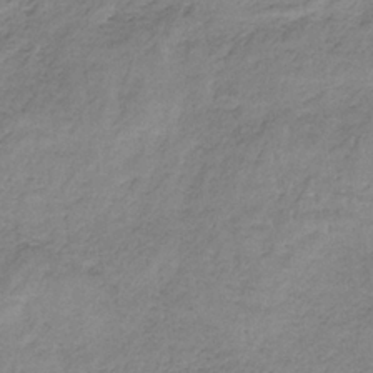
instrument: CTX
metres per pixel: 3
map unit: HNb
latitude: -34.2550
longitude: 58.5951
